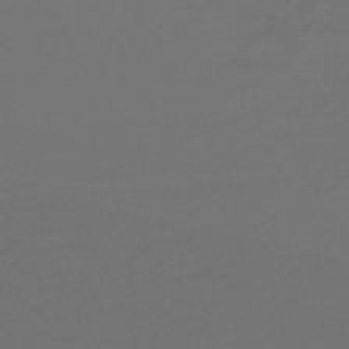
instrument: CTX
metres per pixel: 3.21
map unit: lHb
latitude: -47.3131
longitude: 63.6910
